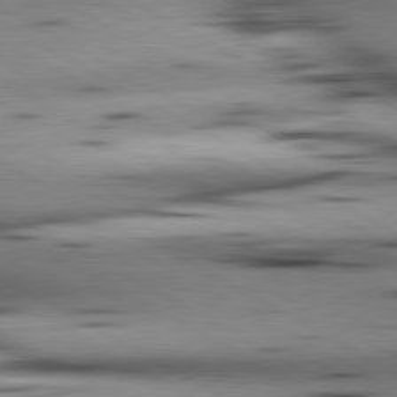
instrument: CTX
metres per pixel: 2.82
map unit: lApd
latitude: 80.5168
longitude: 157.4643
